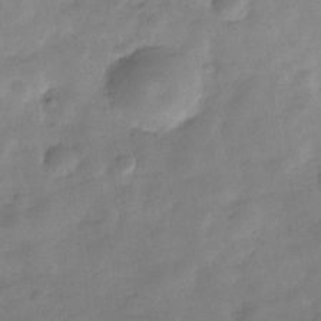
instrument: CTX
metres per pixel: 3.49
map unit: Hve
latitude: -31.2943
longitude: 93.1053
